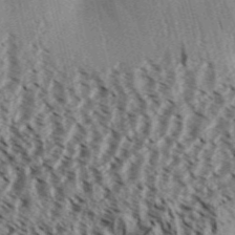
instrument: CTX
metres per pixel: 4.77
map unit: Aa
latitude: 31.8773
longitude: -137.4427
